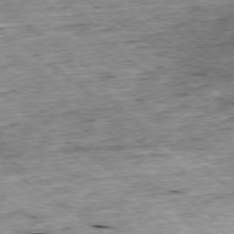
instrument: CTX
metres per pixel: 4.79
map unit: Ap
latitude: -79.0486
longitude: -85.5371
